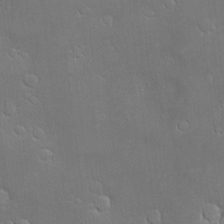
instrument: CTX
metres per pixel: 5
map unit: Hve
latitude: -10.2928
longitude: 173.7666
